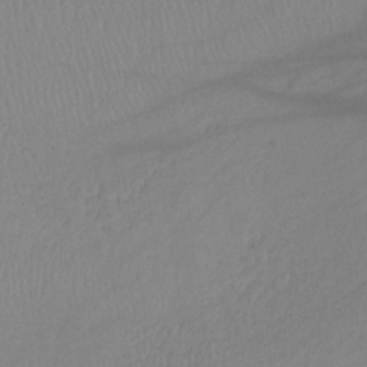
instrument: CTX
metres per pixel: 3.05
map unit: lHb
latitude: -36.5573
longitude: 70.4818
